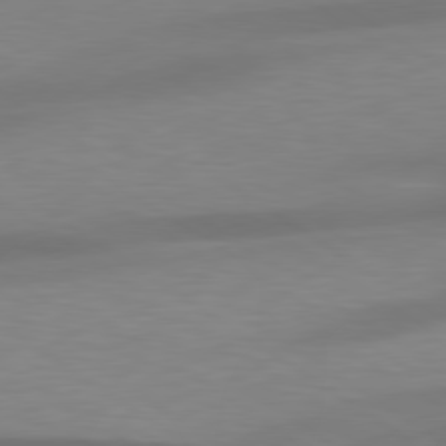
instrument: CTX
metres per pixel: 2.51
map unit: lApd
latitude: 79.3104
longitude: -92.7435
